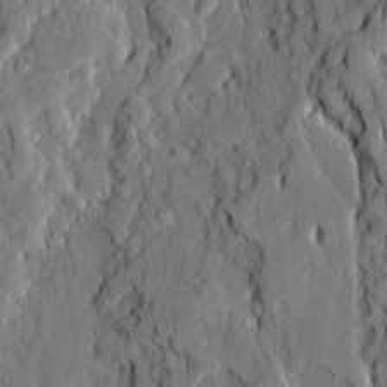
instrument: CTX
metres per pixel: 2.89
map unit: Ave
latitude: 21.1781
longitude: -129.4426
